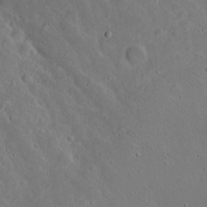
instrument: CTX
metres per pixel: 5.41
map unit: eHh
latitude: 19.8583
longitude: -72.4979
